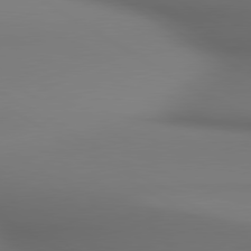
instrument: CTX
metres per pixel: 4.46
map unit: lApd
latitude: 80.5357
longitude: 137.9745
